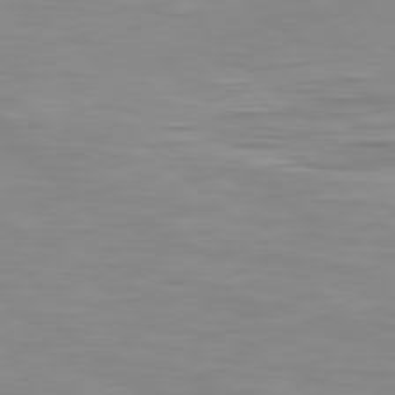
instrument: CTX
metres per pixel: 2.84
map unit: Hpe
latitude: 77.8961
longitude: -124.6301
